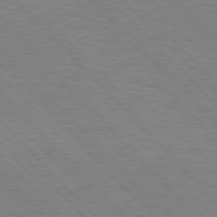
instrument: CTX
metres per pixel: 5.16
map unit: Hpe
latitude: 77.1025
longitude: -126.4790
